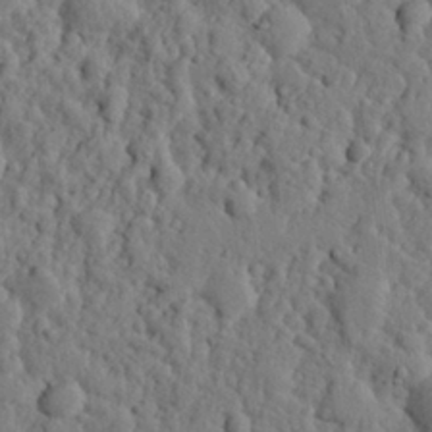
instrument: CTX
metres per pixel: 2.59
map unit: eHh
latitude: 26.6869
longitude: -77.7827
